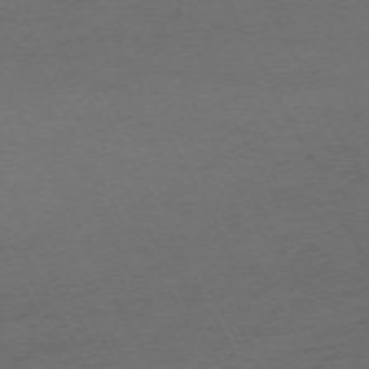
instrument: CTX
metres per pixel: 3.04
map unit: Hpe
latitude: -71.1809
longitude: 15.6533
